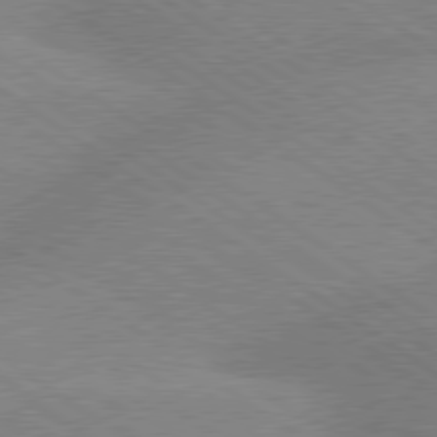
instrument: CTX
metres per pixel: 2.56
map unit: lApd
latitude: 79.2537
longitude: -152.0822
